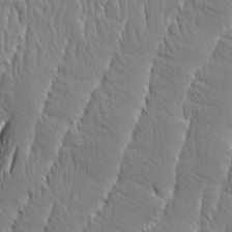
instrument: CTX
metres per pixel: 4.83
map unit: Aa
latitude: 8.3090
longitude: -130.2901
